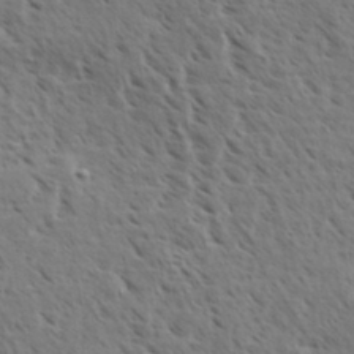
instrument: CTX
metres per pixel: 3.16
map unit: eHh
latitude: 35.3481
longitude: -139.1781
